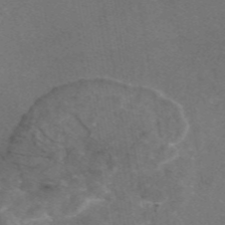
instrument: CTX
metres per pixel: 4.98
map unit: eAb
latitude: 47.3860
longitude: 109.3321
